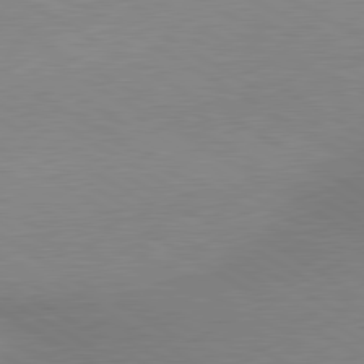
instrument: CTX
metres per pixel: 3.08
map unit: lApd
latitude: 80.2145
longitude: 166.6707
